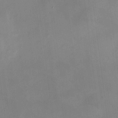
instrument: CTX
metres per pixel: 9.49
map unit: HNhu
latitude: 9.1025
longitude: 10.0283
